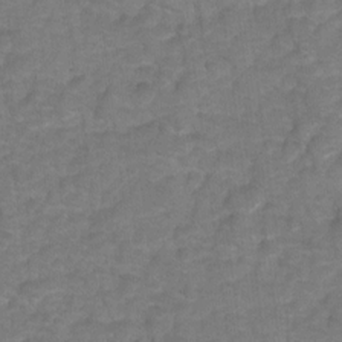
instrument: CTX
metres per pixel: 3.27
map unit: Hto
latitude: 5.3671
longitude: -31.4994
